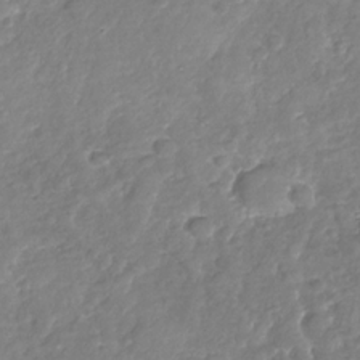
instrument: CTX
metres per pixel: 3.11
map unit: Nhu
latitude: -30.8408
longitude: -59.8205
